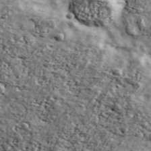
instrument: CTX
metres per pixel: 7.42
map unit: Ave
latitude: 43.4427
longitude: -110.7435
